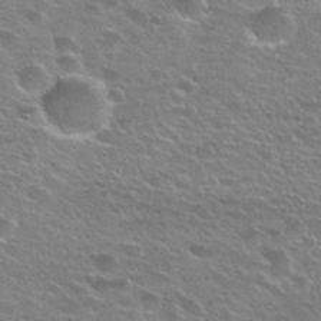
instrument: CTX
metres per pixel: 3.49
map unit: Hto
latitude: 26.1389
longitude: -50.0444
